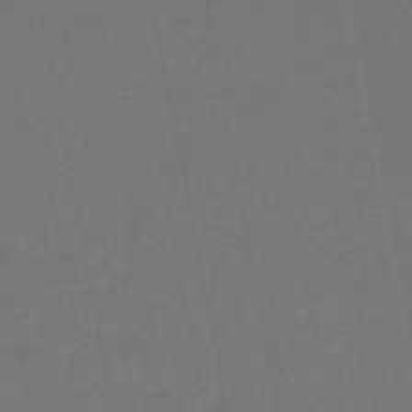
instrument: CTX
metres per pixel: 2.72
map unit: eHb
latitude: -47.4265
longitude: 87.5399
